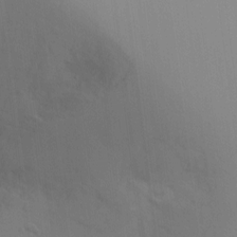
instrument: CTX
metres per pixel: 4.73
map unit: Ht
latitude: -9.1620
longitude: -30.9703
